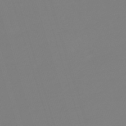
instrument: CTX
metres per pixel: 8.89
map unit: lHb
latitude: -49.6911
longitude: 82.1228
